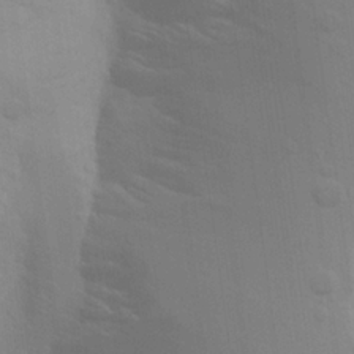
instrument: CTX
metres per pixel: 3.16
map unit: Aa
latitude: 23.1025
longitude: -145.3670
